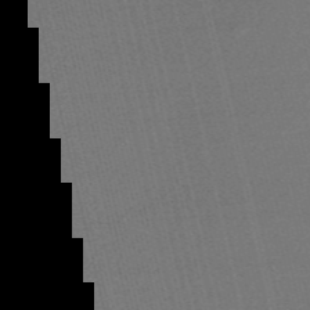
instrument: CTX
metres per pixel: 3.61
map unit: Nve
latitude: -56.2172
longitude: 61.5777
